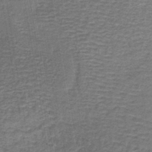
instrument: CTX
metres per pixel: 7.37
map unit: lHb
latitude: -39.1809
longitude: 59.9178
